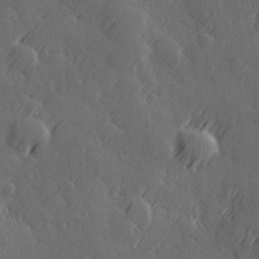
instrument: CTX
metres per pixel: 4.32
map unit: Hve
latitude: 26.7435
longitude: 145.5777
